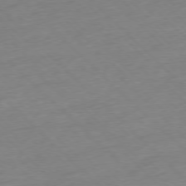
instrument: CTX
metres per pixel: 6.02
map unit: Ap
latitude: -77.4265
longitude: -98.4601
